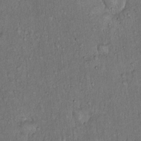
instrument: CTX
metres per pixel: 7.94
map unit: Hto
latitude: 14.4412
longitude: -57.3859
